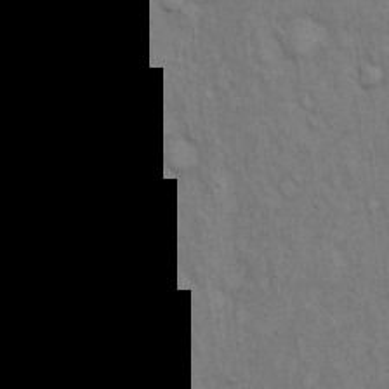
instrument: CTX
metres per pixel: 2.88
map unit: Hto
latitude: 13.5749
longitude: -60.8380
